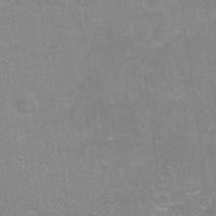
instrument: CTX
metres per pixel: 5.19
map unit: Nhu
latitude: 27.3293
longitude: -64.0633
